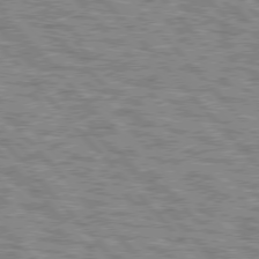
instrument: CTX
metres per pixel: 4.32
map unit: lApd
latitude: 77.0647
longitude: -71.3859
